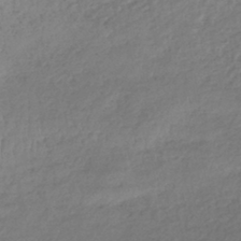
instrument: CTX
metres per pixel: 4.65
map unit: lHb
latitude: -38.8597
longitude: 68.2361
